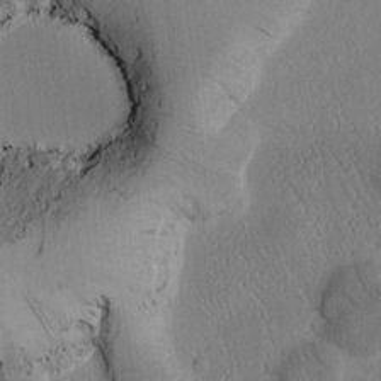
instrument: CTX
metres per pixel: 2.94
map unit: Htu
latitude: -1.0487
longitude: 172.6896
